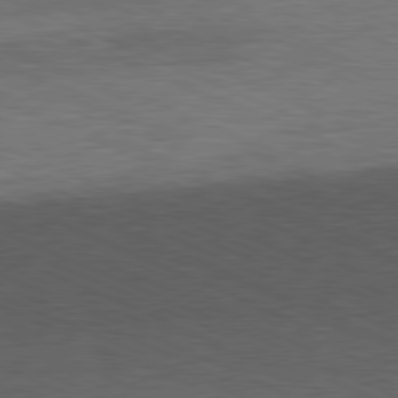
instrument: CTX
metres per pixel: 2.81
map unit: Ap
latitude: -81.9178
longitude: -84.7813
